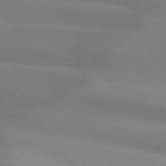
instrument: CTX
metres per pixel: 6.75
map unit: lApd
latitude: 74.2900
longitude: -63.4049
